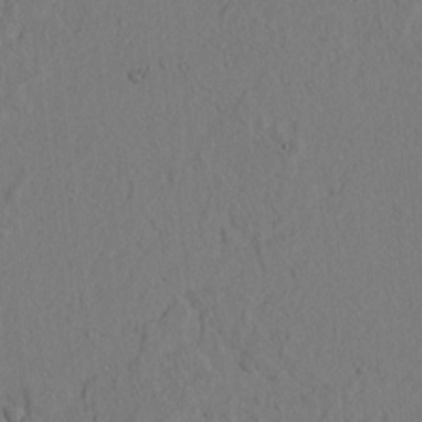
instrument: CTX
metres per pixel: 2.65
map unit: lAvf
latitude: 8.9325
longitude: 165.5777
